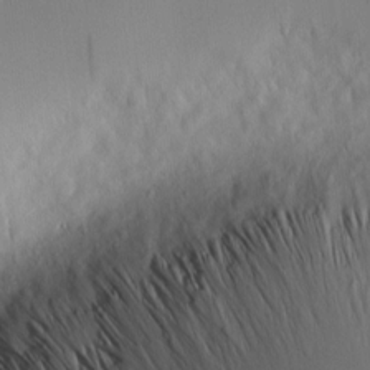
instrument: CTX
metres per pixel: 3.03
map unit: Hve
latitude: -9.3887
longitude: 175.8044
